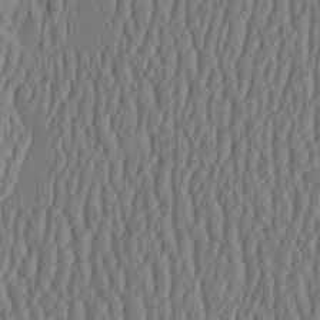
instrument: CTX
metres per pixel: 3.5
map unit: HNhu
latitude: -3.1431
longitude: 13.3510
